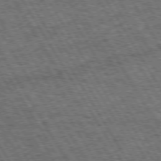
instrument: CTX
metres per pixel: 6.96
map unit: Hpe
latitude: 73.3860
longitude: -125.9150
